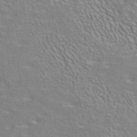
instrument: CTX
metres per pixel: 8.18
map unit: ANa
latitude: 40.8002
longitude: 29.3699
